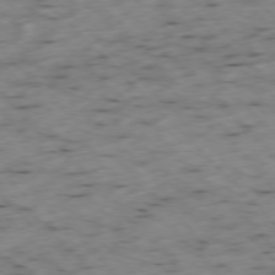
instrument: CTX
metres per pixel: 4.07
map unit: Ap
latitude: -77.4076
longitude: -61.5938
